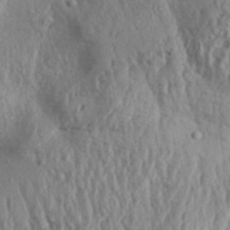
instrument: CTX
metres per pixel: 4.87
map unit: Aa
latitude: 31.8395
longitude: -135.1025
